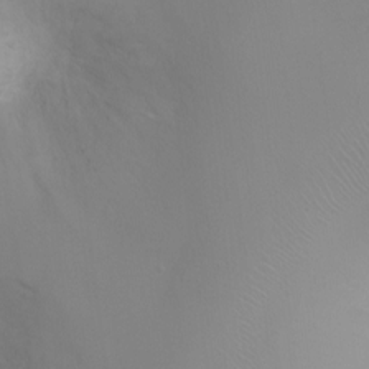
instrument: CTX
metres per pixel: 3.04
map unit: Ht
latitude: -0.6897
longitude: -19.3292
